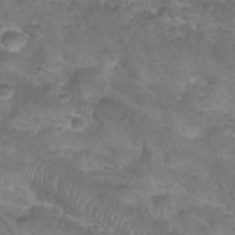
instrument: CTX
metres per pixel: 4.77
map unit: Nhu
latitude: 27.8583
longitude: -54.7246
